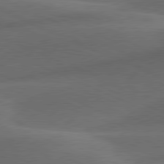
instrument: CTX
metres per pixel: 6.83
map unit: lApd
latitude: 80.3467
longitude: -83.9717
